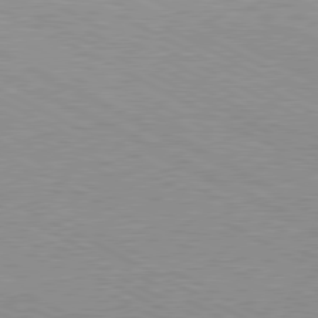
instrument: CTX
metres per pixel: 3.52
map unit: Hpe
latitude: 79.5749
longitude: -128.1956
